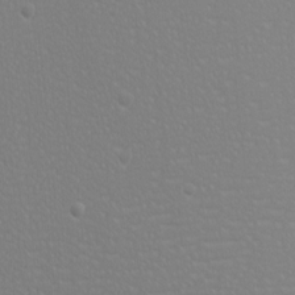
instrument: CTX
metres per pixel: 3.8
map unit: eHh
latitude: -6.1794
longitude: -83.4804
